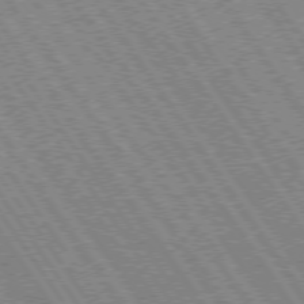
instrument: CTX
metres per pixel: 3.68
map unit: Hpe
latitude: 73.8584
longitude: -141.8394
